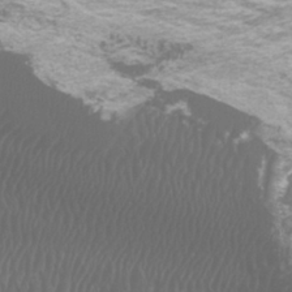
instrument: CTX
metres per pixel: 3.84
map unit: Htu
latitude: -6.2739
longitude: -75.1403
